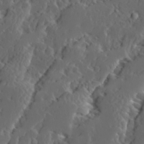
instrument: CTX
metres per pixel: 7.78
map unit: Ave
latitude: 14.1200
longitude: -136.5357
